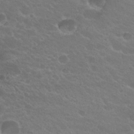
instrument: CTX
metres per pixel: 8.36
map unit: Hto
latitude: 25.7638
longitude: -37.1026
